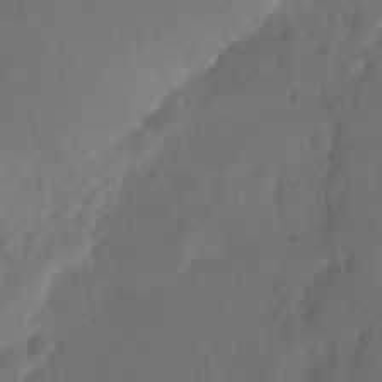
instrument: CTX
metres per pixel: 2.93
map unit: Ht
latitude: -10.5763
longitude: -35.5371
